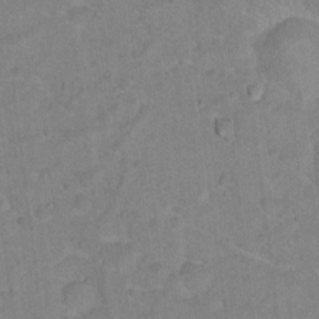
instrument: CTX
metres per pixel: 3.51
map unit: Nhu
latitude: 17.2159
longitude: -32.2145
